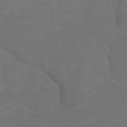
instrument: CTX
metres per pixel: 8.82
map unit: HNhu
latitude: -40.9919
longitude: 101.1431
